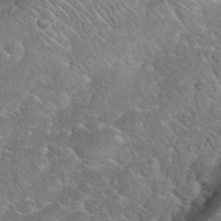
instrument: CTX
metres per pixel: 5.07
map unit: eHh
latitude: 35.8583
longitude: -64.6679
